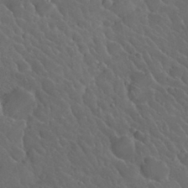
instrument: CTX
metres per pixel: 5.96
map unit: Nhu
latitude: 24.4223
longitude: -60.0444
